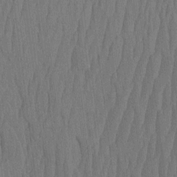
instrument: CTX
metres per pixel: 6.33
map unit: HNhu
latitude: -2.8030
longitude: 14.2362
